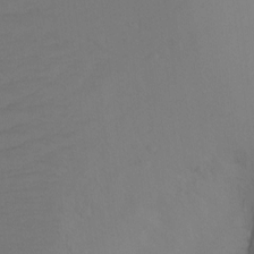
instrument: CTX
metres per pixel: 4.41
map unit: Ht
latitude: -6.5196
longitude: -34.5734
